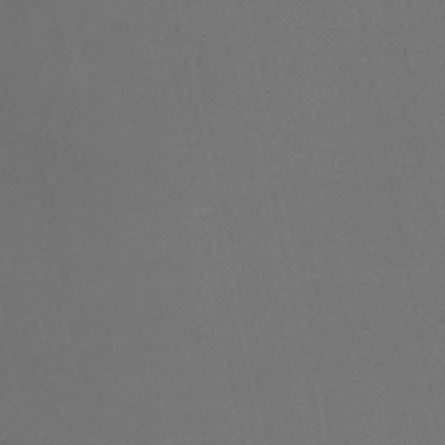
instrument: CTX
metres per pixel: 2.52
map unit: HNb
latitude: -50.6896
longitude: -43.0270
